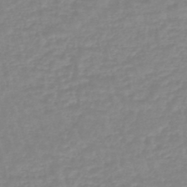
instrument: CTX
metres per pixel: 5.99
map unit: eHb
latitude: -45.1431
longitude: 81.3510
